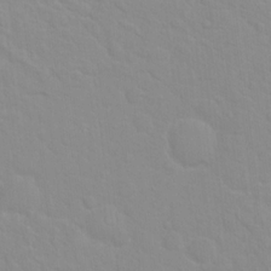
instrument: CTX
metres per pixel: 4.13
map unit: Hto
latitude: 16.1200
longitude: -39.3671
